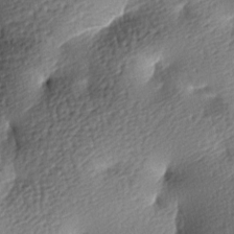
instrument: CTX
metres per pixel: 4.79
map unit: lAa
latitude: -8.4629
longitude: -126.4790
